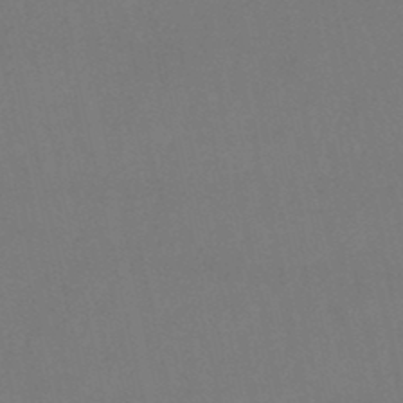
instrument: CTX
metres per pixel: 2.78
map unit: lHb
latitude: -47.1431
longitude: 61.5966
